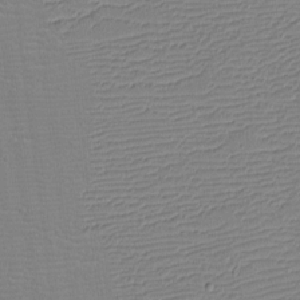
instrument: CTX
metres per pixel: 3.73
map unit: eHh
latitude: -3.5966
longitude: -85.8772
